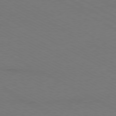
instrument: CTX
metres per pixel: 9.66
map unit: Ap
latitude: -79.9178
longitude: -82.3278
